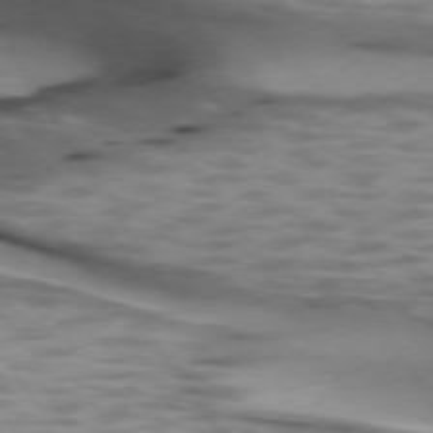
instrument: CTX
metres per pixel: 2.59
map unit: lApd
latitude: 74.8947
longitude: -50.6112
